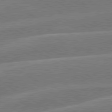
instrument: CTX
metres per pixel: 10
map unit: lApd
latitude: 79.8961
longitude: -131.6127
